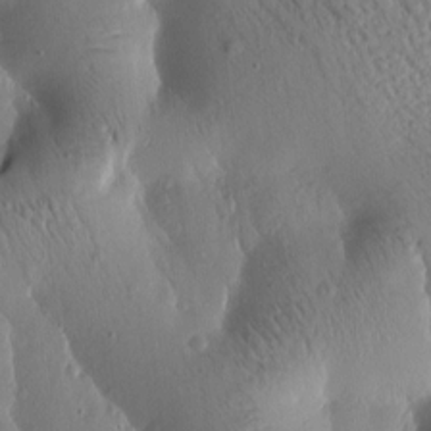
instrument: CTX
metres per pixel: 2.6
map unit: Htu
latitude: -0.6330
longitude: 171.4832
